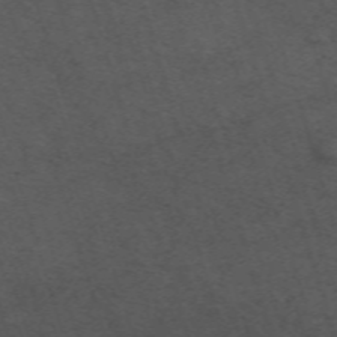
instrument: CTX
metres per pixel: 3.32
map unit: ANa
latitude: 52.0822
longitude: -70.6490
